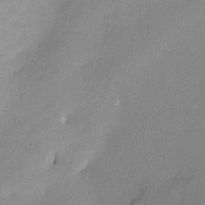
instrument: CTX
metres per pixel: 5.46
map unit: Ht
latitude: -14.4629
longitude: -52.5168
